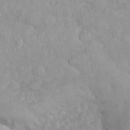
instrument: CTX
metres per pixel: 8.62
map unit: eHh
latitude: 35.2537
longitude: -62.6302
